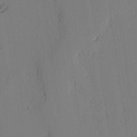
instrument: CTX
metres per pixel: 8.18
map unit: lAvf
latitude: 26.2712
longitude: -111.2159
